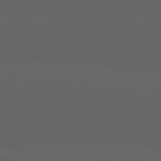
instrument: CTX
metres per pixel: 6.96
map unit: lApd
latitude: 82.1199
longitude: 131.7100
